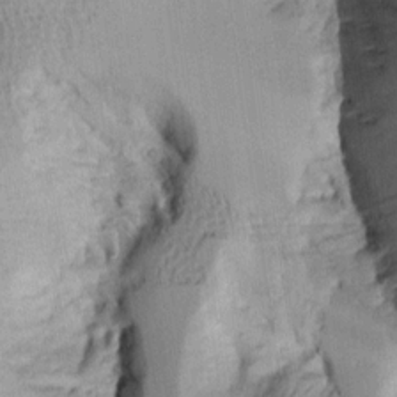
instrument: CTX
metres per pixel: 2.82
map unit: Aa
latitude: 9.2726
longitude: -141.9150
